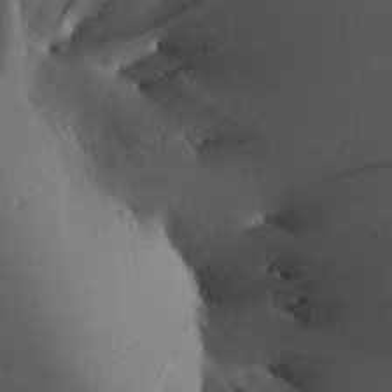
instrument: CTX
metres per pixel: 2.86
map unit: Aa
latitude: 27.4427
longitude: -135.3481
